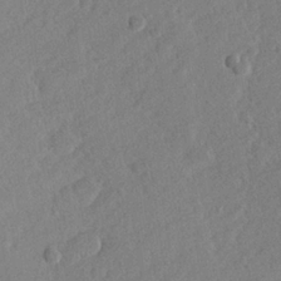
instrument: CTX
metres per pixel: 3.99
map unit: lHvf
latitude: 24.0255
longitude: 144.3873
